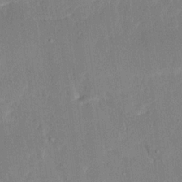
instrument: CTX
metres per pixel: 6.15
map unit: Ave
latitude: 15.9151
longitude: -139.1592
